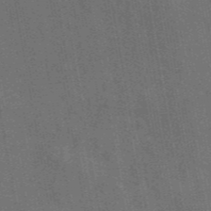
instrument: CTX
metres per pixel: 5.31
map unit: ANa
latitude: 44.2711
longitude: 29.8800
